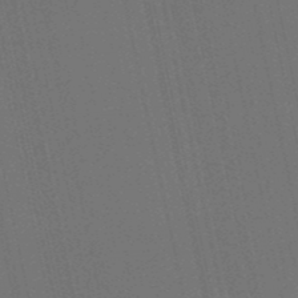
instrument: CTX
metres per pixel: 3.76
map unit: eHb
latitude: -51.3510
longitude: 76.9353
